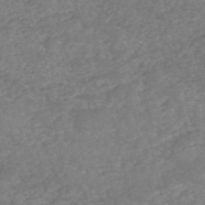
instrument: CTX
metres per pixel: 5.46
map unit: eHh
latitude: -55.1053
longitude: -90.6490
